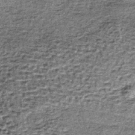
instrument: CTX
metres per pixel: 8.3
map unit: lHb
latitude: -38.0472
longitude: 66.6330
